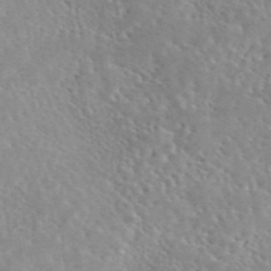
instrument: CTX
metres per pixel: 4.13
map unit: eAb
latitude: 44.6301
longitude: 114.6140
